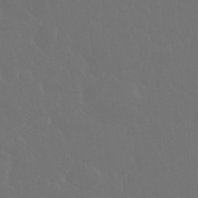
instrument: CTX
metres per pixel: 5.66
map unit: eHh
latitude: 34.2333
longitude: -58.5924
